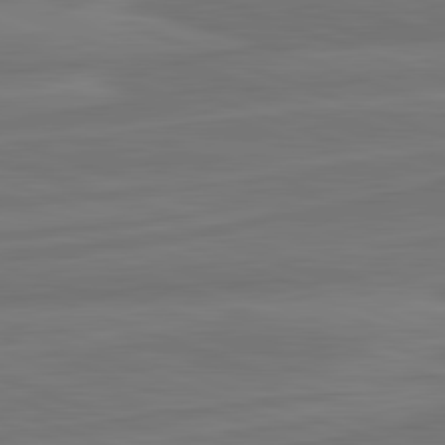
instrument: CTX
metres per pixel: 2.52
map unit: lApd
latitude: 82.2711
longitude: -175.4049
